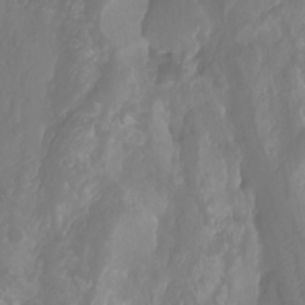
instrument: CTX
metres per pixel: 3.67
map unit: Aa
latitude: -8.0850
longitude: -78.6680
